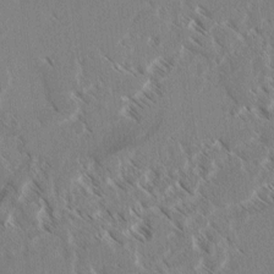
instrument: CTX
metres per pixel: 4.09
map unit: lAvf
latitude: 4.1200
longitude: -106.0822
